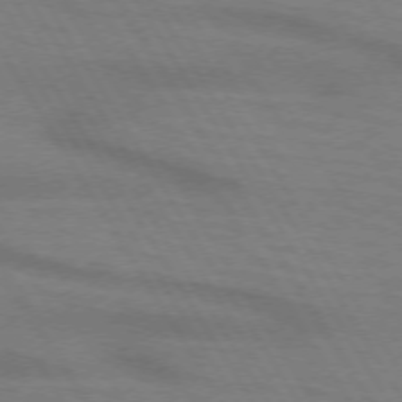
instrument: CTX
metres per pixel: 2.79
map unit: lApd
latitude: 72.4223
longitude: -57.8583
